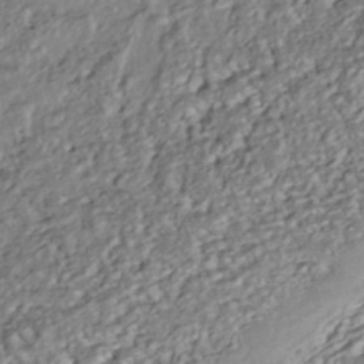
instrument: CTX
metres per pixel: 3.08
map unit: HNhu
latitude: -42.5006
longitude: 107.5210
